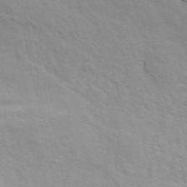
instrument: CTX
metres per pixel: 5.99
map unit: ANa
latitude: 46.4223
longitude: -84.3656
